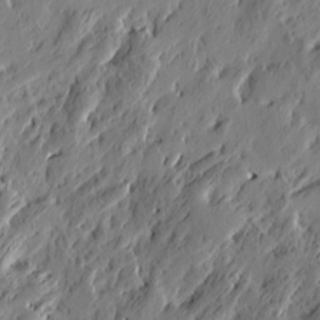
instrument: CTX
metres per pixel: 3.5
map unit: Htu
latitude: -3.3320
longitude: -178.4034
